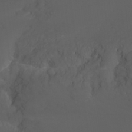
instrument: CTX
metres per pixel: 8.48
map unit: Htu
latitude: -11.9367
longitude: -72.8569
